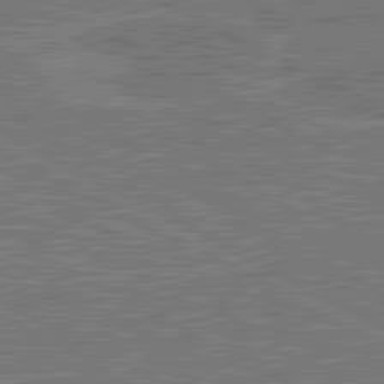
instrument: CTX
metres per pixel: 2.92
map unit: lApd
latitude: 80.7246
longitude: 118.5763
